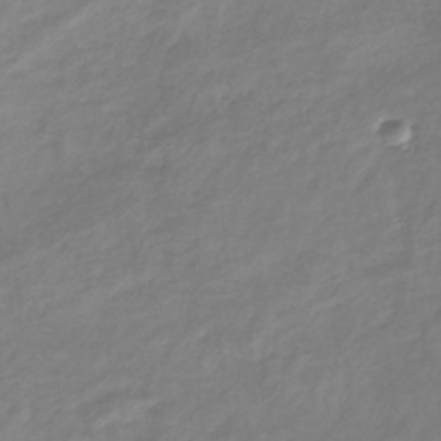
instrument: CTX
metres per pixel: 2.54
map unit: lHb
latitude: -36.8786
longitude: 72.8975
